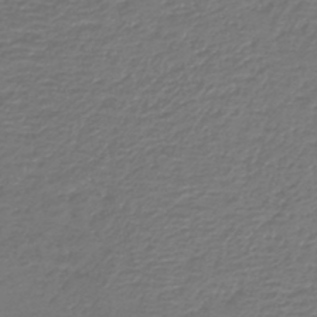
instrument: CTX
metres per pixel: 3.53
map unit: HNb
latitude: -42.7463
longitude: 50.2550
